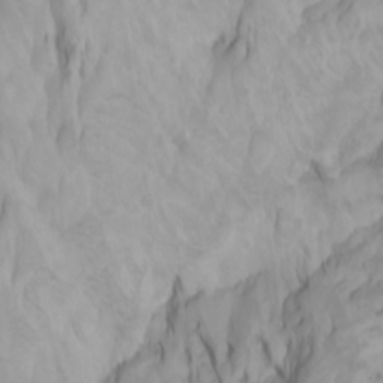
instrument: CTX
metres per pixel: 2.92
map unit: Nhu
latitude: -0.3873
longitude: -77.2348
